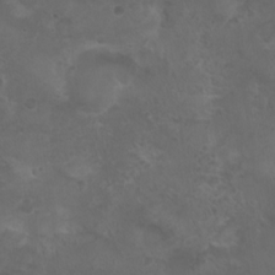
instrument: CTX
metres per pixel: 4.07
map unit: Nhu
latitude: 3.8205
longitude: -14.9703
